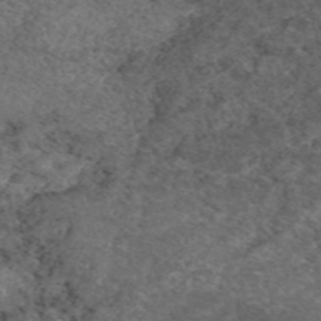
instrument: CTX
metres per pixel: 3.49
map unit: eAb
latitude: 48.4790
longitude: 107.6344
